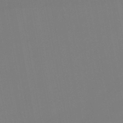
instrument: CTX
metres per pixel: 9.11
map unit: lHb
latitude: -46.3117
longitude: 75.3888
